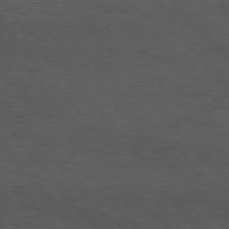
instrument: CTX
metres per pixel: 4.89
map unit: Hpe
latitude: 75.3293
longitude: -146.3279
